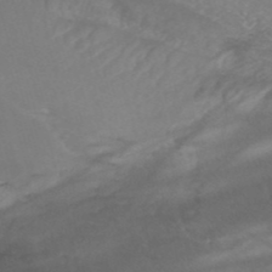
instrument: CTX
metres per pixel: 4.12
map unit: HNhu
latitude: -47.4832
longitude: 28.2928
